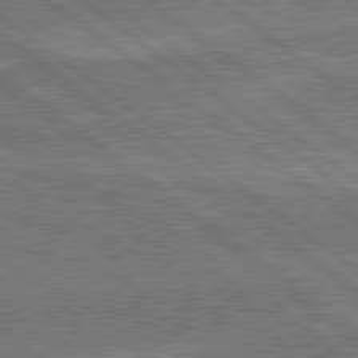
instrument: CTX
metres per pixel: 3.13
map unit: lApd
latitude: 79.4049
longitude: 174.5006
